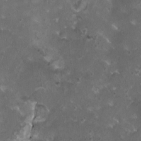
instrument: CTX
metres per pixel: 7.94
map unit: HNhu
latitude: 3.1970
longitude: 3.4454
